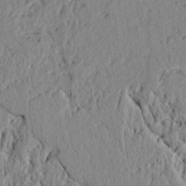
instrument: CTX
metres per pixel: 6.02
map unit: lAvf
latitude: 6.5735
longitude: 165.7478
